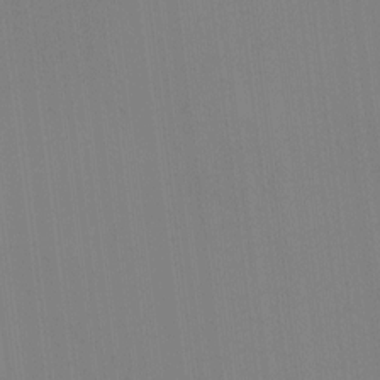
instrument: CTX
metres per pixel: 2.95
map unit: HNhu
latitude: -1.6533
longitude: -6.7057
